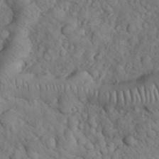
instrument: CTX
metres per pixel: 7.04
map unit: eHh
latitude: 33.5182
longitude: -66.9513
